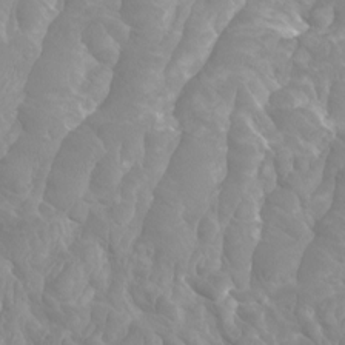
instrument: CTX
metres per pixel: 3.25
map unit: Htu
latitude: -9.6722
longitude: -75.5749
